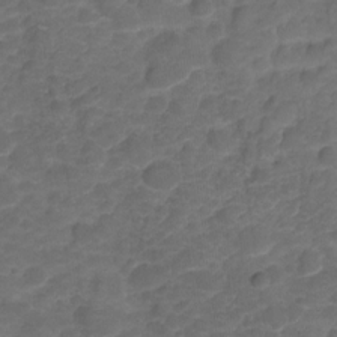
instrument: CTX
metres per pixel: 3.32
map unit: HNhu
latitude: -21.1620
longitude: 85.3320
